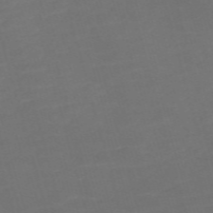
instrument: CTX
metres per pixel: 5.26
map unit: Nve
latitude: -59.5777
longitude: 58.4817
